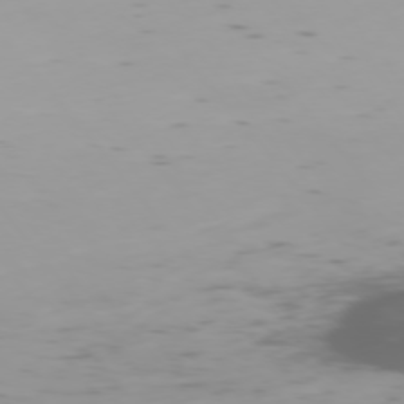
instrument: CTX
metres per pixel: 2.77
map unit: Ap
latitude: -75.8045
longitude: -67.1403
